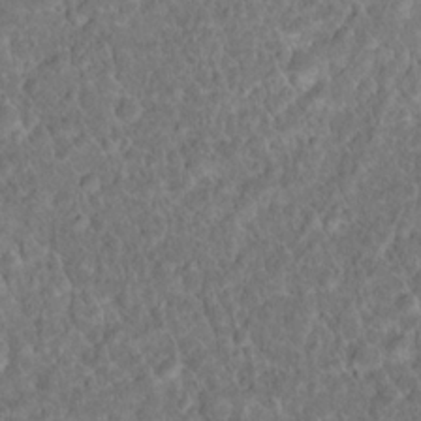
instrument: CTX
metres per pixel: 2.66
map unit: Hto
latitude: 17.2726
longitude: -40.8380
